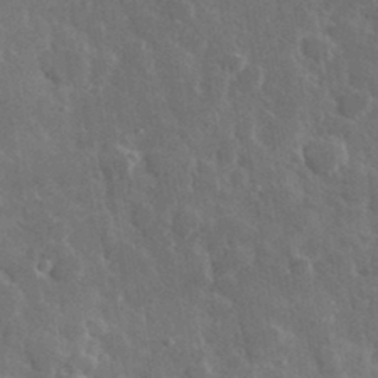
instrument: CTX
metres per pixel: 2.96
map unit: lHvf
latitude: 33.2348
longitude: -85.8583
